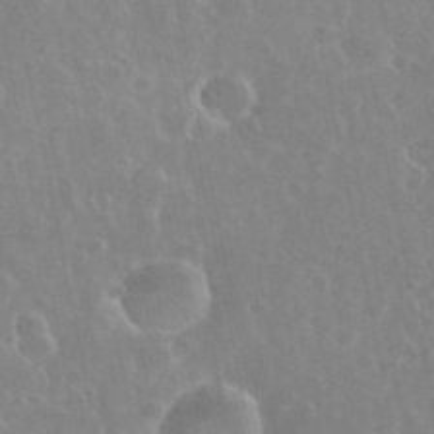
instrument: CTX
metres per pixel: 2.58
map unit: eHh
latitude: 35.7260
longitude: -59.4049
